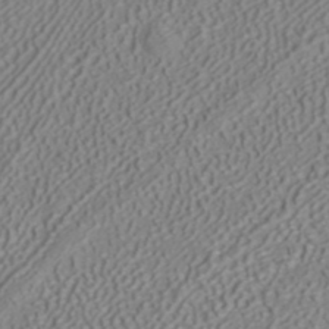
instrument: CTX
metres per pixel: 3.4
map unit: ANa
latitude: 41.3292
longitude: 28.1606
